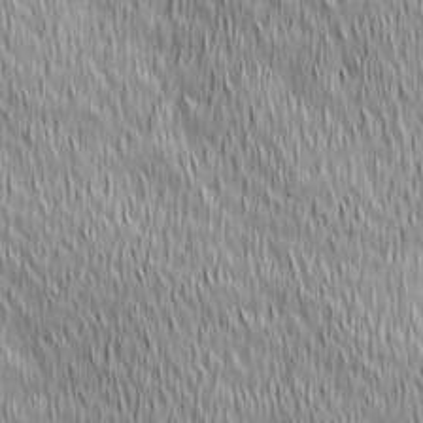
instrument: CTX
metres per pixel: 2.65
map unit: Ave
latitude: 2.6490
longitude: -114.0633
